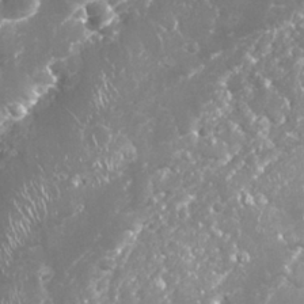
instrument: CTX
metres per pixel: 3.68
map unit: Nhu
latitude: 26.6869
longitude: -60.8569
